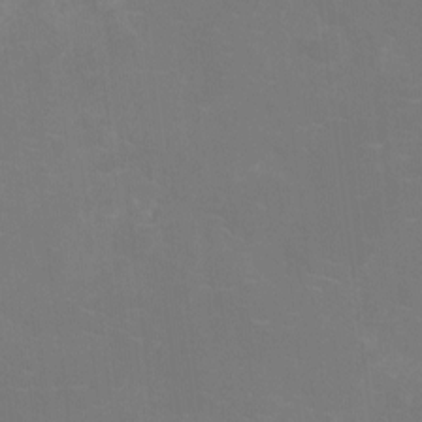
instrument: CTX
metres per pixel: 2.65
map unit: Ht
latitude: -10.7085
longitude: -24.0822
